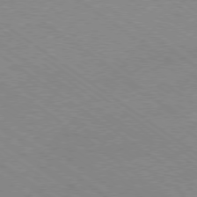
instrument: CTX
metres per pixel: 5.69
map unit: Hpe
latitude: -79.1998
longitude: -23.0836
